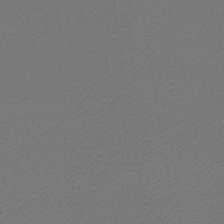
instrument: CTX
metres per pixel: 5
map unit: lHb
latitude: -45.7667
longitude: 57.1809
